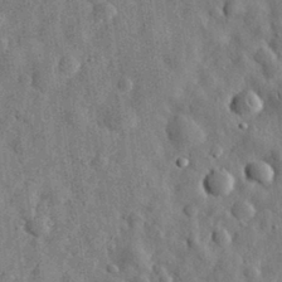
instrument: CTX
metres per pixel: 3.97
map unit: eHh
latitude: 31.8773
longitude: -74.0255
